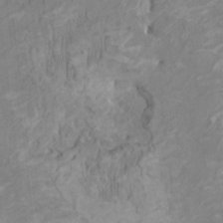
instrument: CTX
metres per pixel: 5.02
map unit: HNhu
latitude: 4.2145
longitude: -3.8394
